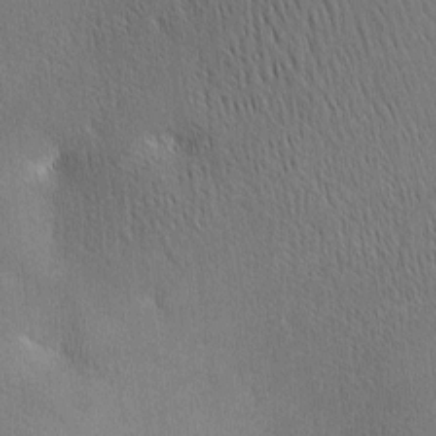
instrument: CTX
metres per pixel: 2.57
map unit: lAa
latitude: -7.7855
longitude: -125.0647
